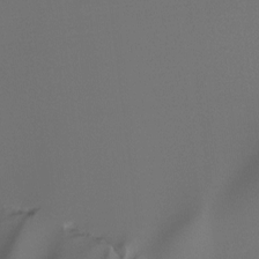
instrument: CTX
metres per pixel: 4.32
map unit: Hto
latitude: -7.2754
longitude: -49.9339
